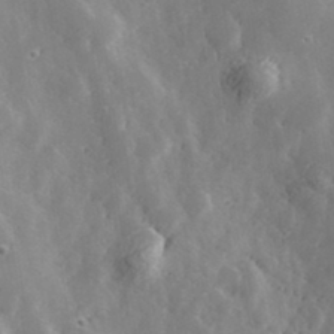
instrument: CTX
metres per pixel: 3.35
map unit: Hve
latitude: 33.2915
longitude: 149.7856
